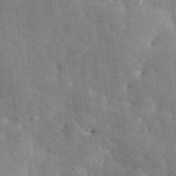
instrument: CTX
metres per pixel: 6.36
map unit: eHh
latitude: 30.8947
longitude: -72.6869
